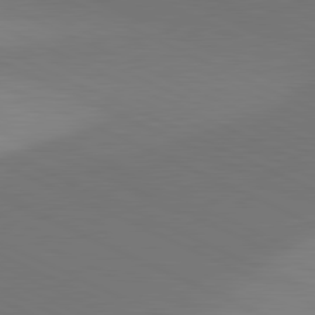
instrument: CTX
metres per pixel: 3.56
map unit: lApd
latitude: 81.3671
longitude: 137.6721
